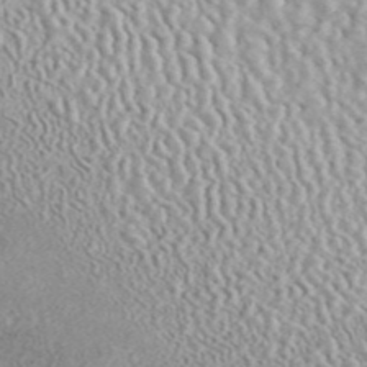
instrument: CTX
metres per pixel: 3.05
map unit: ANa
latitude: 45.3104
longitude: 36.6518
